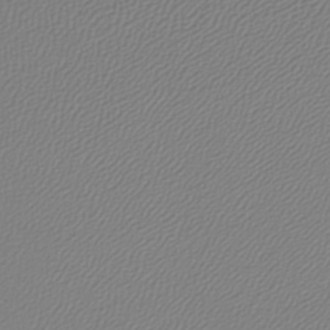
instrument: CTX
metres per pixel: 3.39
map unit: lHb
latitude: -42.3873
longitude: 61.3132
